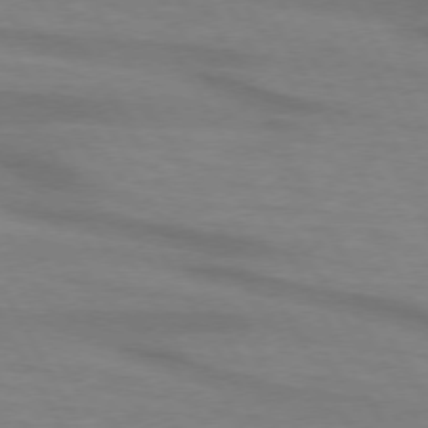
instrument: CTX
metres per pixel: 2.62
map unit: lApd
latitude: 73.9717
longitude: -65.2348
